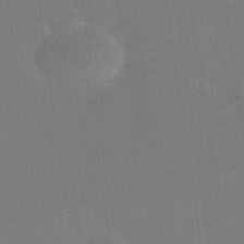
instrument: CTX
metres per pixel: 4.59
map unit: Nhe
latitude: -38.4629
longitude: -119.0647
